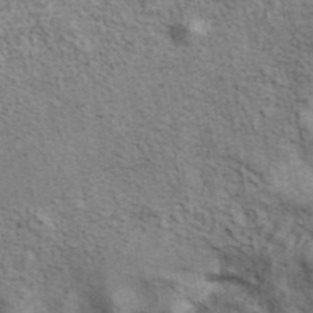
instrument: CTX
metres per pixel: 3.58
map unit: ANa
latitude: 41.6693
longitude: 16.4818
